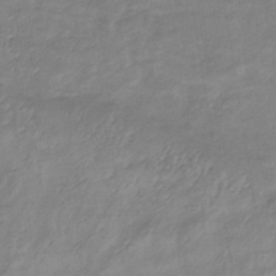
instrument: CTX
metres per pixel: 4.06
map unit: lHb
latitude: -34.1039
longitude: 72.4818
